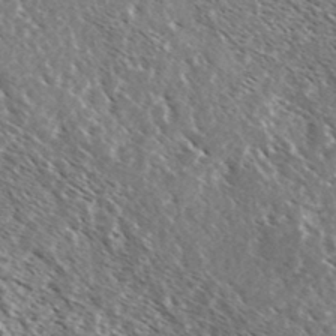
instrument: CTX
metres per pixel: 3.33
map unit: Ave
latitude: 37.3104
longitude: -109.9339
